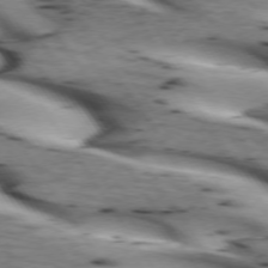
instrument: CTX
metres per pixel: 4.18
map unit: lApd
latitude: 73.0459
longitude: -53.4805
